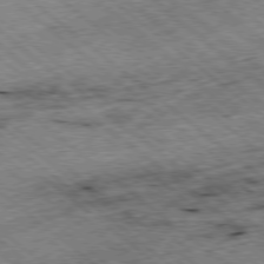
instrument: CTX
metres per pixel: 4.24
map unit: Ap
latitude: -78.7841
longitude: -51.5371
